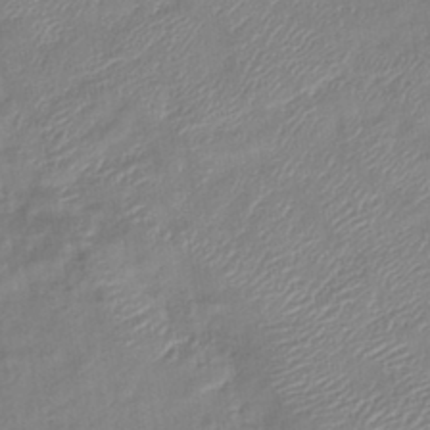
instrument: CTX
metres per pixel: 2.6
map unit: eHb
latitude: -41.6911
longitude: 81.4833
